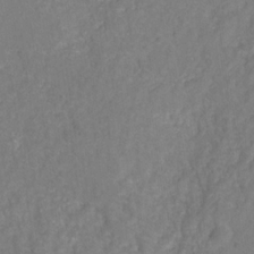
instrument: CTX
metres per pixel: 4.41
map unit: HNhu
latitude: -28.3873
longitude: 74.7652
